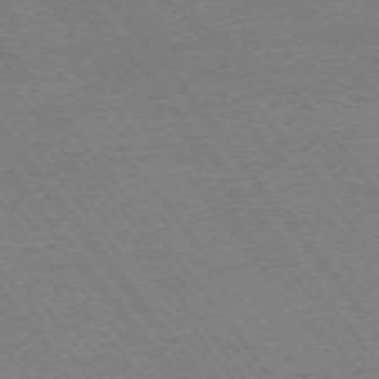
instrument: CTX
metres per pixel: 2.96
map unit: Ap
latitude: -74.8786
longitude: -82.2711
